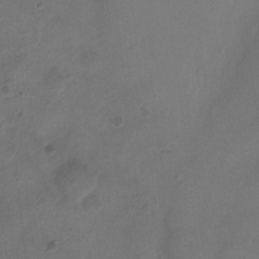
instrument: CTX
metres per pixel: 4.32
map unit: Ht
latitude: -11.6533
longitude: -20.9325
